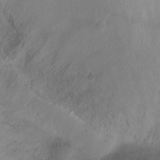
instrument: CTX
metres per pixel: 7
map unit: Ht
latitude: -6.7841
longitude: -19.9906
